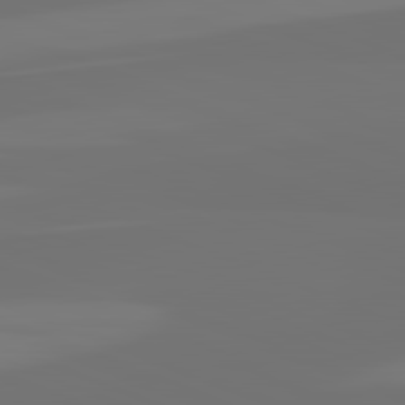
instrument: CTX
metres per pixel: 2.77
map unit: lApd
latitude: 82.1955
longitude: 155.0676
